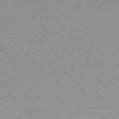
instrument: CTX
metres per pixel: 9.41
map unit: Ap
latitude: -76.8975
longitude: -70.5923
